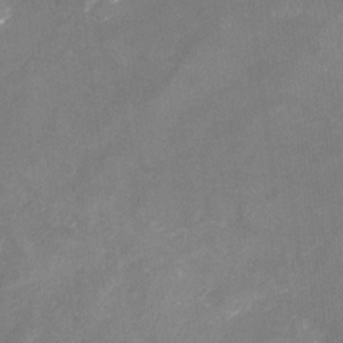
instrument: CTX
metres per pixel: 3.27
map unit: Nhu
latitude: -22.0472
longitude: -56.9513
